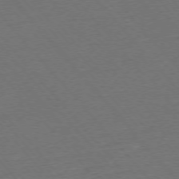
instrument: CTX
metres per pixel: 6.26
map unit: Ap
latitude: -75.9178
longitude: -94.2712
